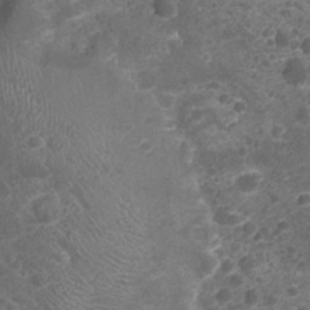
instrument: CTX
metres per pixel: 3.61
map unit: Nhu
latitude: 2.1578
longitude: -15.6127
